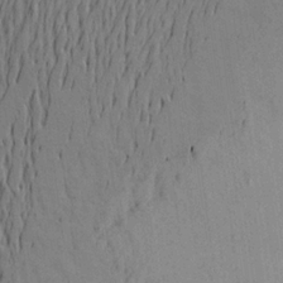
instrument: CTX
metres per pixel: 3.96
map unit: Aa
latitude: 21.5182
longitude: -148.1578
